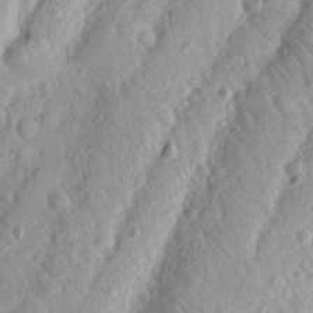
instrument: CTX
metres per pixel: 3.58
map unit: Nhu
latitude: 19.1970
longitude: -77.5749
